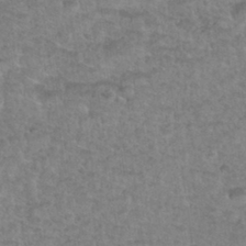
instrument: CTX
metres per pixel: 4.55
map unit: Nhu
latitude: 32.1200
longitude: -51.6693
